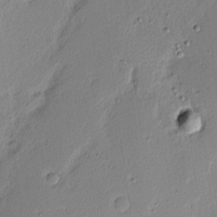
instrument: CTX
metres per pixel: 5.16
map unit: Nhu
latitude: 2.5168
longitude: -77.0836
